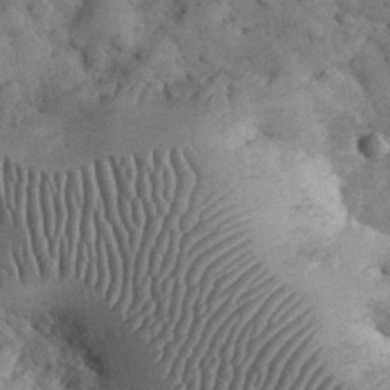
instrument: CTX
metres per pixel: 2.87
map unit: eHh
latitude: 32.7057
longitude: -68.2145
